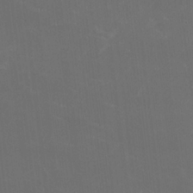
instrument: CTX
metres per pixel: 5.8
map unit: HNhu
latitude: 0.4790
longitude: -2.1766
